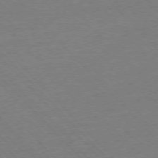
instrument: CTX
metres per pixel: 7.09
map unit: Ap
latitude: -77.2943
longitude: -95.2726
